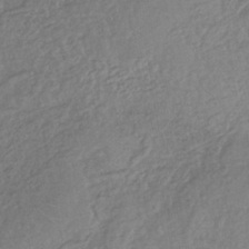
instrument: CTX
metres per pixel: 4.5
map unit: lHb
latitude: -37.9367
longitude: 68.6140
